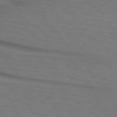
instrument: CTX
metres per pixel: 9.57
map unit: lApd
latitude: 73.3482
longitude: -74.9892
